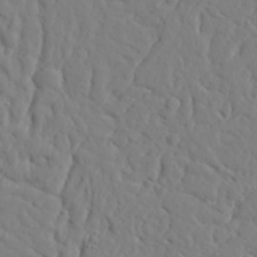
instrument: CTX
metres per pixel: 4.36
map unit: Aa
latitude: 31.1215
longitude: -132.5924
